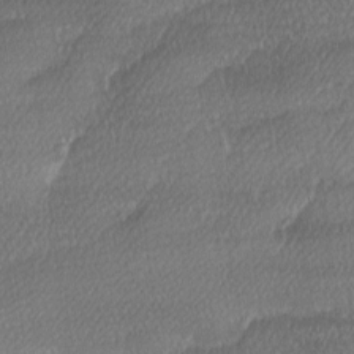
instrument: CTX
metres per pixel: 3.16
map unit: Ave
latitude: -9.3887
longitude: -123.3482
